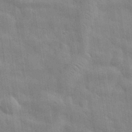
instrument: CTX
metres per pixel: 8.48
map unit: eHh
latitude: 32.1389
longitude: -71.0647
